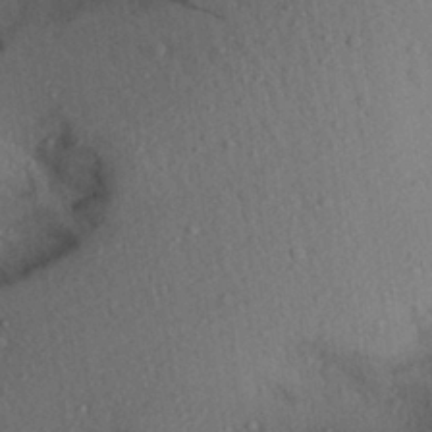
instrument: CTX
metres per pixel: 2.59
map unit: Aa
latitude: 28.8191
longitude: -145.7260
